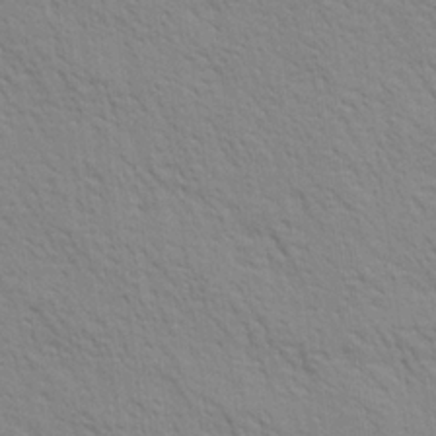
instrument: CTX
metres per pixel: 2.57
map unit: Ave
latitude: 20.2523
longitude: -140.3278
